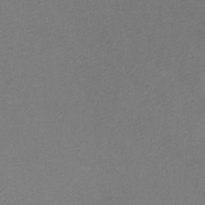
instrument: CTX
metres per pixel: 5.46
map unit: Htu
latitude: -5.3131
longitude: -72.4601
